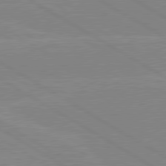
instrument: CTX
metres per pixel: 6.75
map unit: lApd
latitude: 80.1767
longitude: -126.2334
